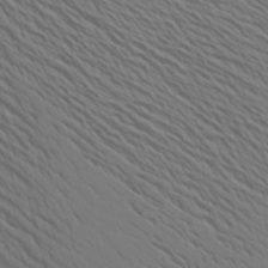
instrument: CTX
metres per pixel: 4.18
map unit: Aa
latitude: 21.9717
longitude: -146.1578
